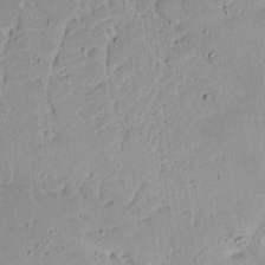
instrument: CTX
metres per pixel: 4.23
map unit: Aa
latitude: 13.1025
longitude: -139.7261
